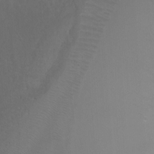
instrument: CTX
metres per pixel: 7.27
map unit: Ht
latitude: -6.9163
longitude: -28.2144
